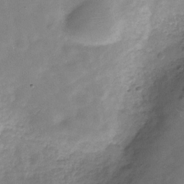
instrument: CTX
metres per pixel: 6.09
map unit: Hve
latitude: -30.8030
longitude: 92.4251
